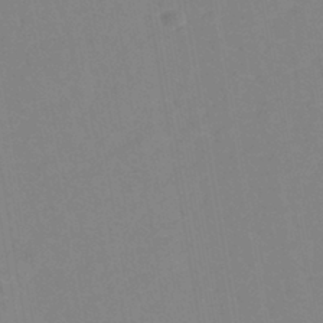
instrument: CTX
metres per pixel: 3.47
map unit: eHh
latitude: -42.9730
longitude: -31.7828
